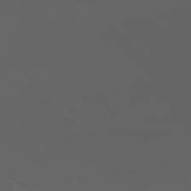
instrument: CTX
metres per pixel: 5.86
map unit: Hpe
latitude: 77.1403
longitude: -167.3292
